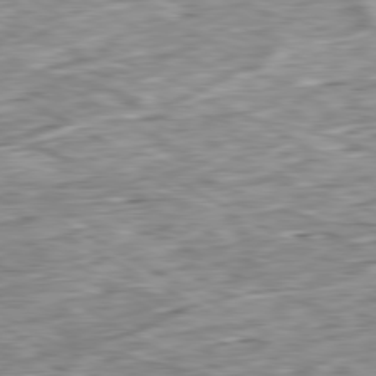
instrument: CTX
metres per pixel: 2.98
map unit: Ap
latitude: -80.5952
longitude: -84.1011
